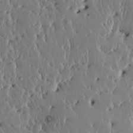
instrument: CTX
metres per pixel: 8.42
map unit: HNhu
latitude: 5.4993
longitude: -0.4979
